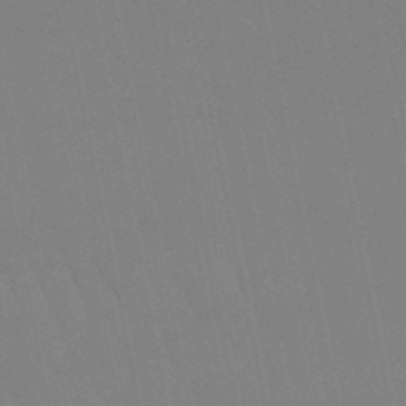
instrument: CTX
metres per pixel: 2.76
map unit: lHb
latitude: -50.1228
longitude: 70.9353
